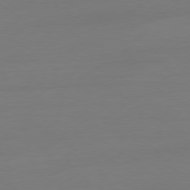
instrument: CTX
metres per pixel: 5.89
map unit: Ap
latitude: -79.3509
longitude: -65.4615
